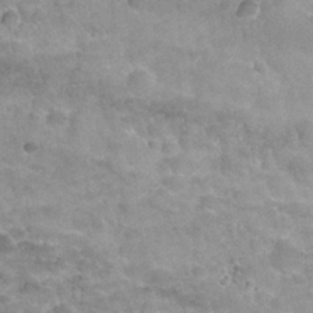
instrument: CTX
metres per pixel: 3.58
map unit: Nhu
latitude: 27.4993
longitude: -53.7261
